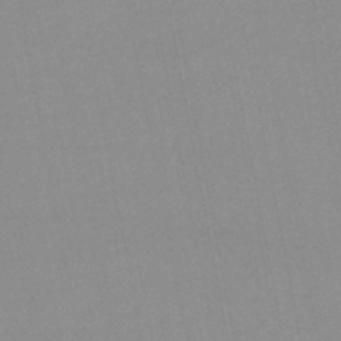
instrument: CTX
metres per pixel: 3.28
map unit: lHb
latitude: -44.3684
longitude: 77.1620
